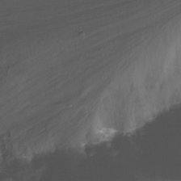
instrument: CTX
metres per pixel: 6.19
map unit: Nhu
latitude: -15.4266
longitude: -56.0633
